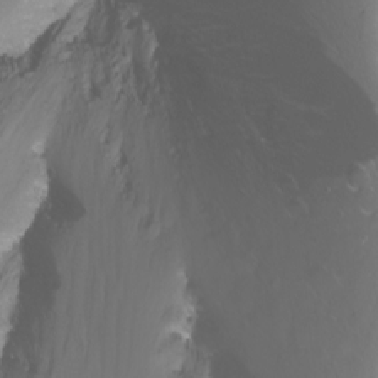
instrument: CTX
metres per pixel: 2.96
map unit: Nhu
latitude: -11.6722
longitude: -63.7072
